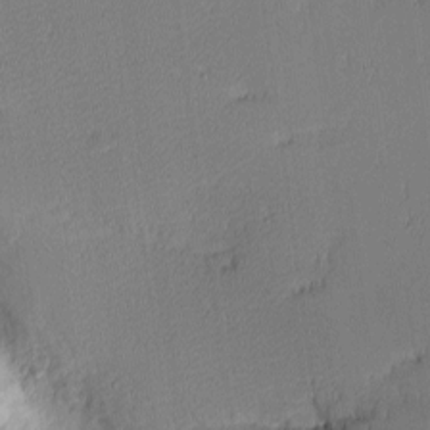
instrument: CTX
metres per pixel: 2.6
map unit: eHh
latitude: -2.7463
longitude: -83.5938
